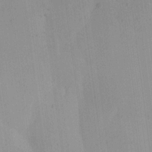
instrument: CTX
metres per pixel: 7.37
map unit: Ave
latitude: 21.5371
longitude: -137.9717
